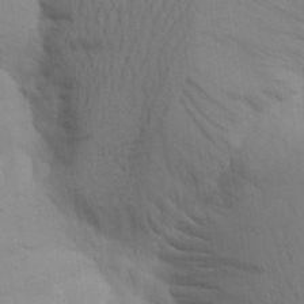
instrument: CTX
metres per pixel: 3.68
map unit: Aa
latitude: 24.2144
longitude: -148.7813
